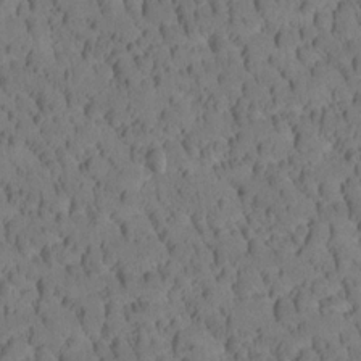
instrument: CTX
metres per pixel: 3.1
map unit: Htu
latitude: -3.6154
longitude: 172.8597
